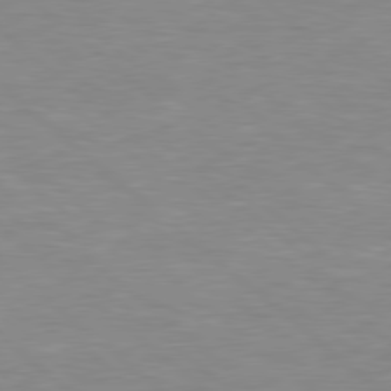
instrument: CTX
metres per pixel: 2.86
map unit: Hpe
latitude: 78.6491
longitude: -150.4412
